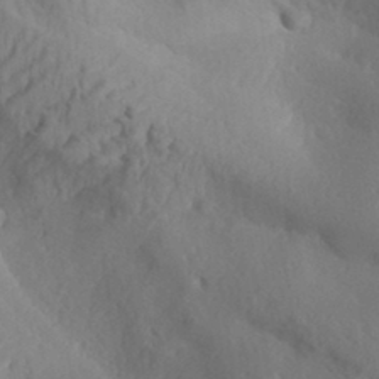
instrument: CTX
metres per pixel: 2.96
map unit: Aa
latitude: 32.6302
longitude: -141.1781
